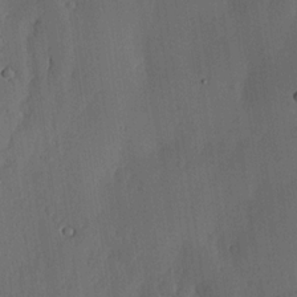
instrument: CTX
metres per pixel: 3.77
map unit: lHvf
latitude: 19.2348
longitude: -115.6315
